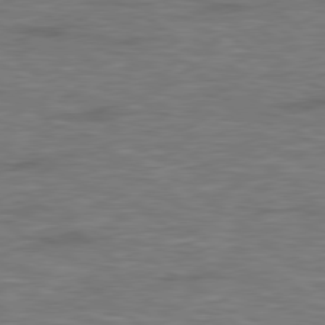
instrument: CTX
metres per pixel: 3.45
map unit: Hpe
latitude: 78.7247
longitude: 179.4832
